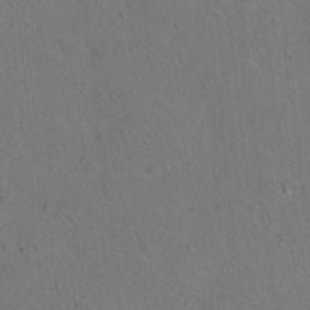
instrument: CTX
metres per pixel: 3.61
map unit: Nhu
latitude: 15.0648
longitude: -36.6113
